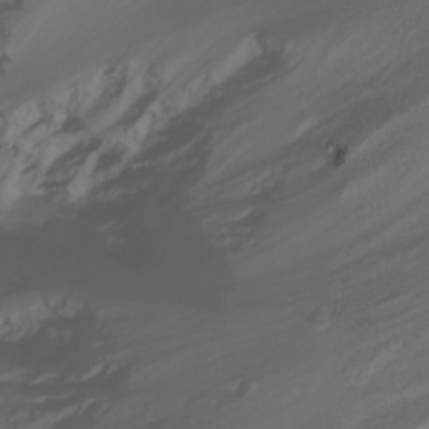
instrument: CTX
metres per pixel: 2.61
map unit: Nhu
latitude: -7.8611
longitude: -72.2901
